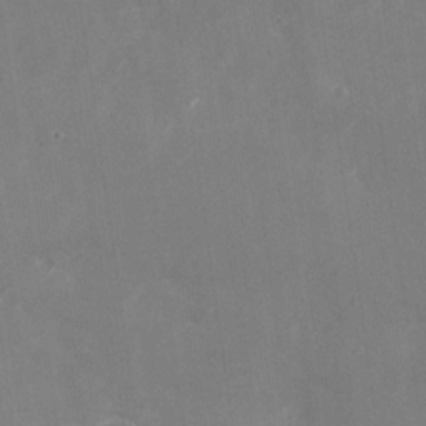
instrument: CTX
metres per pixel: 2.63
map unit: Nhu
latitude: -28.5196
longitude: -75.4804
